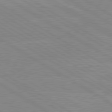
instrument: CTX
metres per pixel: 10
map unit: lApd
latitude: 80.0822
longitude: -126.1956
